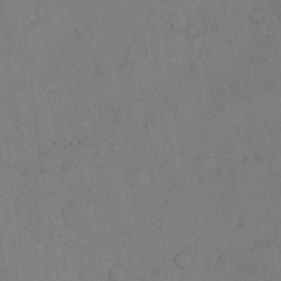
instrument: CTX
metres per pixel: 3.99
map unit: Nhu
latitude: 28.2900
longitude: -70.3656
